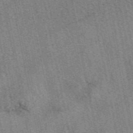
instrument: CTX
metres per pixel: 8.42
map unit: eAb
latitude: 48.7057
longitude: 104.8219
